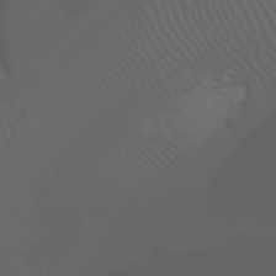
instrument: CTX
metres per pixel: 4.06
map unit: Htu
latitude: -0.9731
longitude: -76.1577
